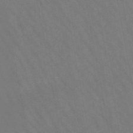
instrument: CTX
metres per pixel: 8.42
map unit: lHb
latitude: -47.5777
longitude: 69.6343
